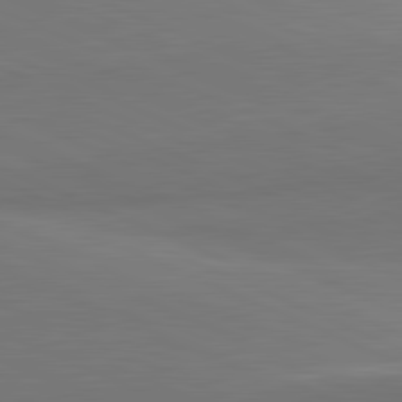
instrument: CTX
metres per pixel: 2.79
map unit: lApd
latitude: 81.8583
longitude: 150.3873
